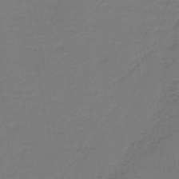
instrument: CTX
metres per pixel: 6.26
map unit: lHb
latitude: -42.6518
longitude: 53.0864
